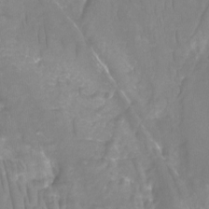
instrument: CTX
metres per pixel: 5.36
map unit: Htu
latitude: -12.8219
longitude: -49.1970
